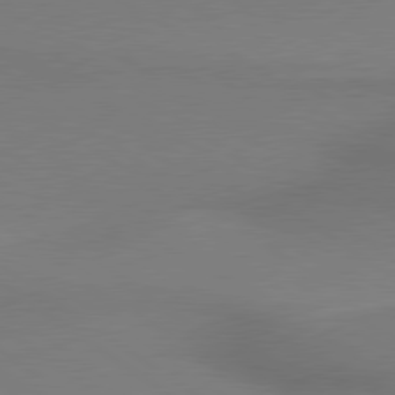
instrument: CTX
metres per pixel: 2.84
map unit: lApd
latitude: 79.4805
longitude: 178.9163
